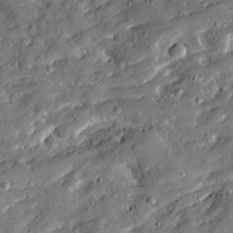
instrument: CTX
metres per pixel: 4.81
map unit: Ave
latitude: 19.3103
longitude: -129.4615
